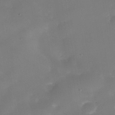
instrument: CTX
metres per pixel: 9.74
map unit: Nhe
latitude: -38.1795
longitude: -118.6868
